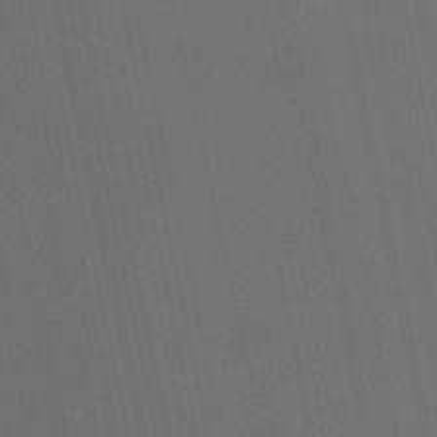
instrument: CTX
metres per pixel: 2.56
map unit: eHb
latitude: -51.0108
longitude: 70.5196
